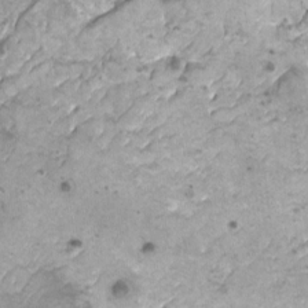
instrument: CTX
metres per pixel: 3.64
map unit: HNhu
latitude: 3.3104
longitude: 3.4454
